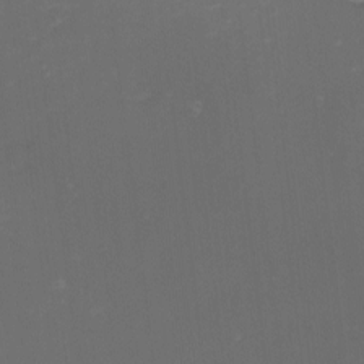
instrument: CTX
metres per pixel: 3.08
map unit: eHh
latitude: -1.4644
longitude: -79.1214
